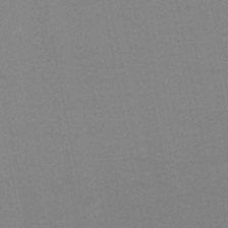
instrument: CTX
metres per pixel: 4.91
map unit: lHb
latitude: -47.1431
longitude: 58.6896
